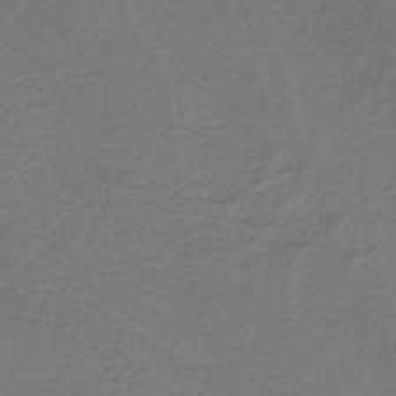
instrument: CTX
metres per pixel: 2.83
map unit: HNb
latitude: -38.8030
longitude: 53.6910
